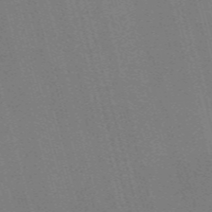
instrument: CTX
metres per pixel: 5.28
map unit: Nve
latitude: -58.3306
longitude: 62.7274
